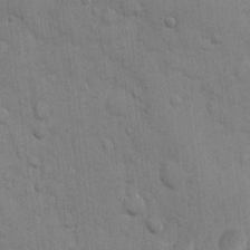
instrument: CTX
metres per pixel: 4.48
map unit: eHh
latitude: 10.1200
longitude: -66.9324
